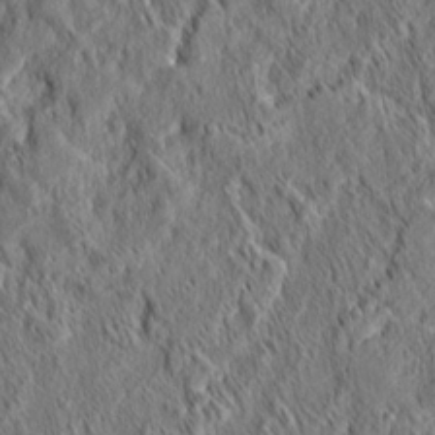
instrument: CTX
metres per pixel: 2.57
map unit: eHh
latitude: 5.8394
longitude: -76.7057
